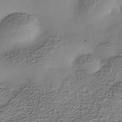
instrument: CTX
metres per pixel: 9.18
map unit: Nhe
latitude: -38.2362
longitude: -116.5735
